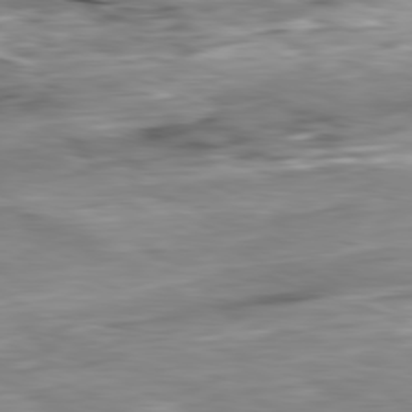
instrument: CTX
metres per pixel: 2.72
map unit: Ap
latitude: -81.4644
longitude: -87.6883
